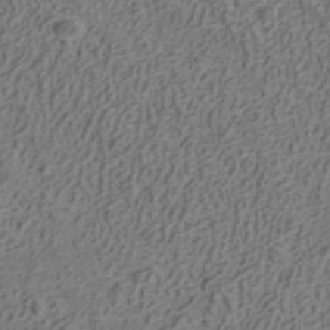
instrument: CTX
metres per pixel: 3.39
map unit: ANa
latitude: 42.1389
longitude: 30.2928
